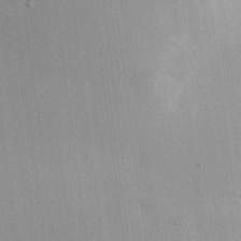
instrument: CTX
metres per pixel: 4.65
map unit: eHh
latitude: 9.2537
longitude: -71.8205
